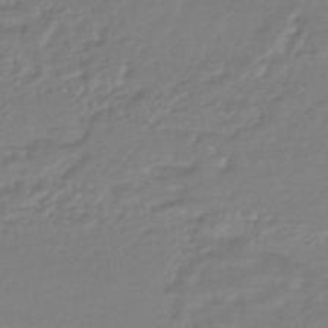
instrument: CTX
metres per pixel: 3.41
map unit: HNhu
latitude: -46.0283
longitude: 98.1228
